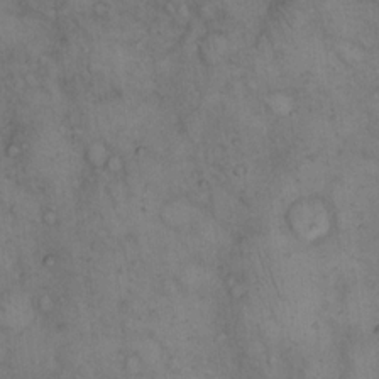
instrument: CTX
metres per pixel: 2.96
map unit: eHh
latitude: 14.8002
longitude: -64.0633
